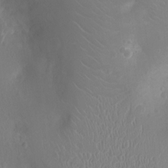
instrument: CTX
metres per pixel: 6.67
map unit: Ht
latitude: -3.3320
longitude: -16.6302
